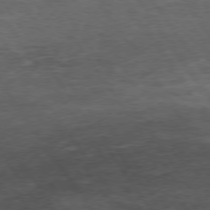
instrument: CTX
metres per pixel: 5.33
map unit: Hpe
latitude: 74.5924
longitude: -142.6302
